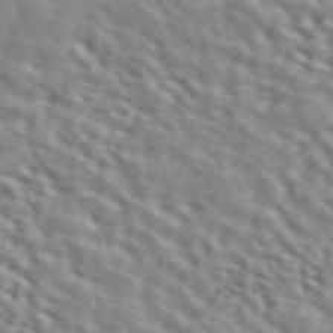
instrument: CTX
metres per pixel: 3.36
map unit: ANa
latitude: 45.7449
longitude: 49.1054
